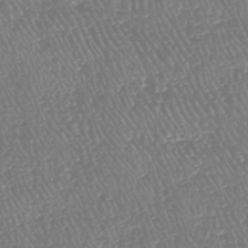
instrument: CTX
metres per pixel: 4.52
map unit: HNhu
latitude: -47.8800
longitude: 29.2943
